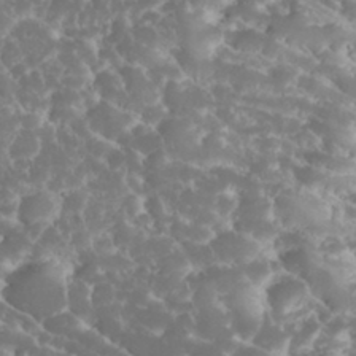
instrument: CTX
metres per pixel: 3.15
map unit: eHh
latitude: 34.3845
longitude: -62.9892
